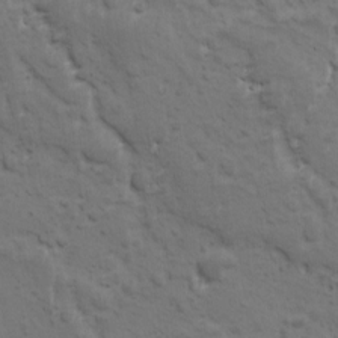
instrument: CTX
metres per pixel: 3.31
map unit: Ave
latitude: 10.7813
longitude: -104.0633
